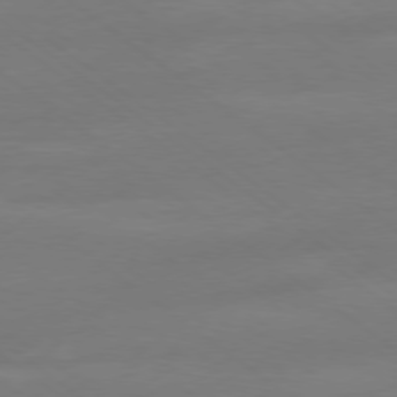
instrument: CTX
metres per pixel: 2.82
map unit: Ap
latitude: -79.0864
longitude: -55.8394
